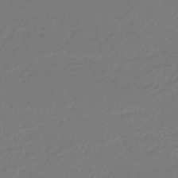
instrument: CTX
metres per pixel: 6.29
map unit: lHb
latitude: -45.3321
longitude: 59.8422
